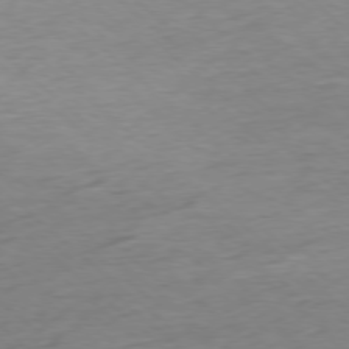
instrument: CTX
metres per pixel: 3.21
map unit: Ap
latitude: -77.9745
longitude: -97.2726
